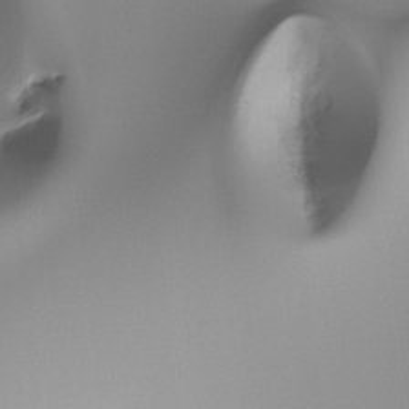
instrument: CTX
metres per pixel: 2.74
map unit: Ht
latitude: -16.5196
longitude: -45.8394
